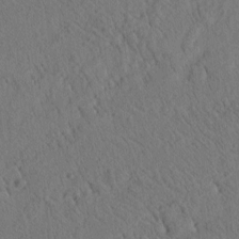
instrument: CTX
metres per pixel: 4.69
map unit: eHh
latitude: 3.4426
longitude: -78.8947
